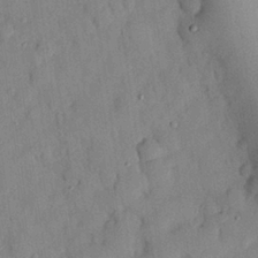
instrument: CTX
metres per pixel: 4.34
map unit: eHh
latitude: 26.7246
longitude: -75.9717
